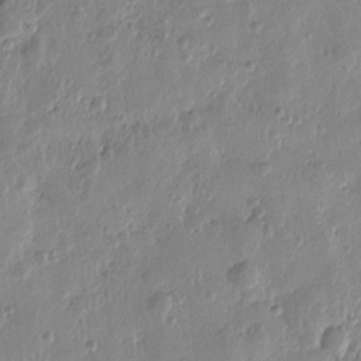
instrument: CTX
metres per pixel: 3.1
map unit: Htu
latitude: -0.0094
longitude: -177.5371
